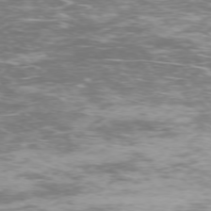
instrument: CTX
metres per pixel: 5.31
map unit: Ap
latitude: -76.4629
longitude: -68.7624
